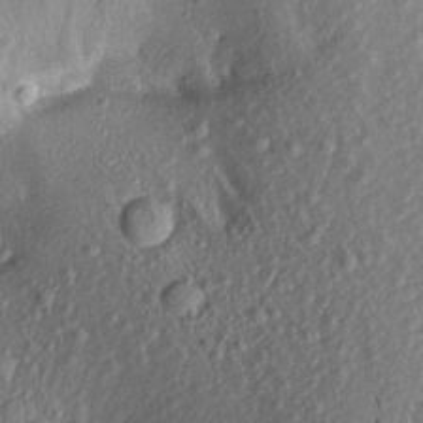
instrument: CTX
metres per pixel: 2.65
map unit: Aa
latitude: 18.0444
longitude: -145.3670
